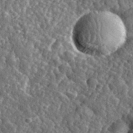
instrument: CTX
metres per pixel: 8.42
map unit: eHh
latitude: 35.1403
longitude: -79.9906
